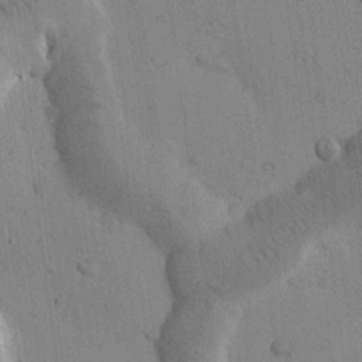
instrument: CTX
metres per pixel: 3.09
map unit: Htu
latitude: -1.4455
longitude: 174.6707
